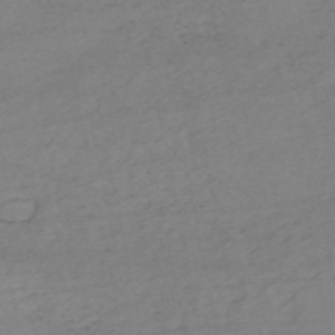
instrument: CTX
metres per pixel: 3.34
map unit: HNb
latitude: -54.5196
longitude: -44.1011
